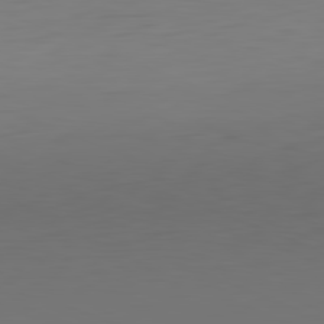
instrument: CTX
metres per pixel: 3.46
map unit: Hpe
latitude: -81.9556
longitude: 7.8422
